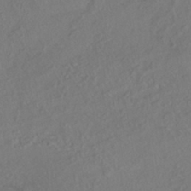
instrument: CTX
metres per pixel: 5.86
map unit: HNhu
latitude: -41.5021
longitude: 108.0283
